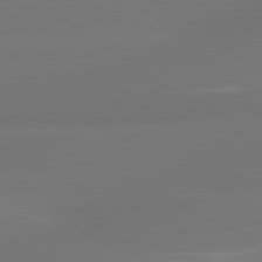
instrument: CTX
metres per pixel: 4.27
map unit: lApd
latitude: 81.1781
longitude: -164.8002
